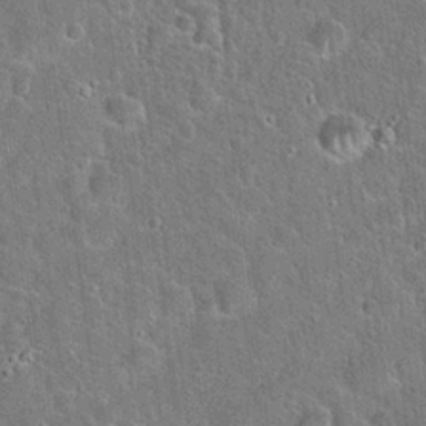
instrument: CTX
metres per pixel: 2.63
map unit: Hto
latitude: 21.6127
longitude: -51.2914
